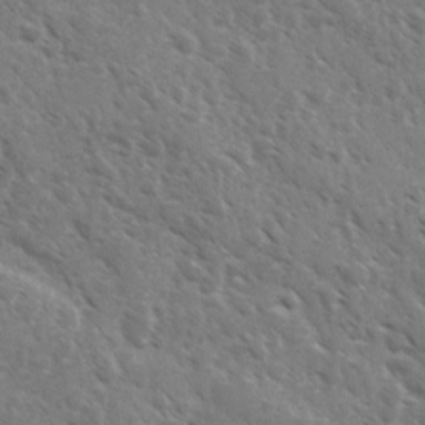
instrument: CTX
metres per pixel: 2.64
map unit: Ave
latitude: 10.7246
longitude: -103.2915
